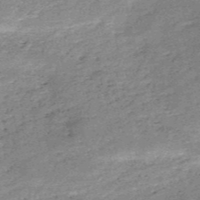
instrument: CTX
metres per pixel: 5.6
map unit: HNb
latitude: -53.4643
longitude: -40.4789
